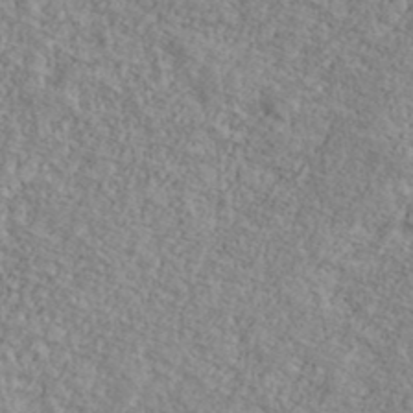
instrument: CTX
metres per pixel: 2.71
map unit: Ave
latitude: 40.7435
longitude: -110.9892
